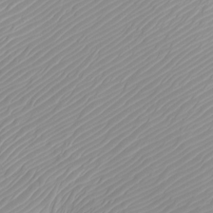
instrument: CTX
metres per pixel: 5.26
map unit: Htu
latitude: -4.1416
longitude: -72.6869
